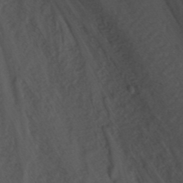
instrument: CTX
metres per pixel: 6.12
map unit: Nhu
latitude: -3.1809
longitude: -71.8961
